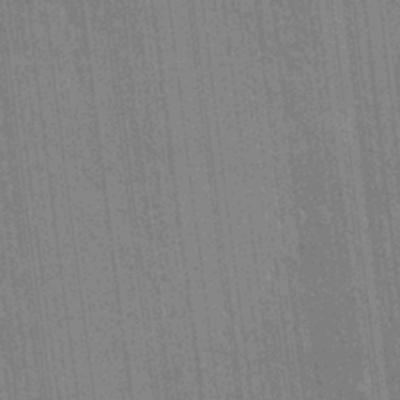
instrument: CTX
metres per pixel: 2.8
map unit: eHh
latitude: 5.9906
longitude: -74.2712
